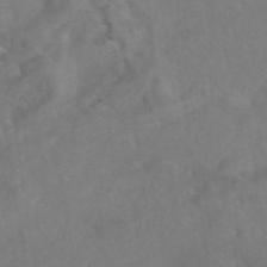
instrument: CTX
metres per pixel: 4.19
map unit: eAb
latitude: 46.5924
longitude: 127.0108
